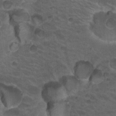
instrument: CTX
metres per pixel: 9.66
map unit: Hto
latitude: 19.6127
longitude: -32.6302
